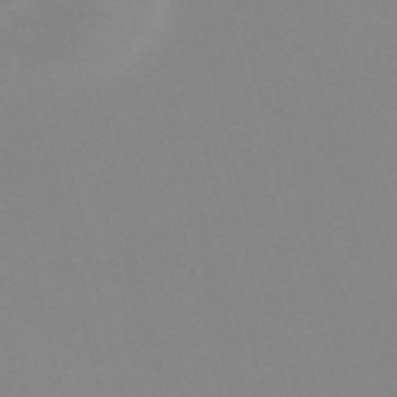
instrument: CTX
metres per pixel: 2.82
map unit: Nve
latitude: -57.6911
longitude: 59.8422
